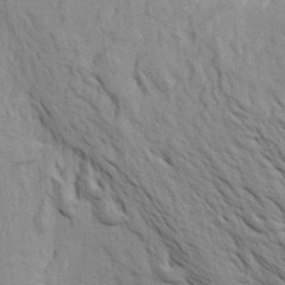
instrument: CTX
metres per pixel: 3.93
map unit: Aa
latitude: 20.0255
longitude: -149.5749
